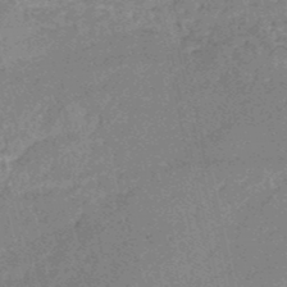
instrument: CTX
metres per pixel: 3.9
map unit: HNb
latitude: -50.9164
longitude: -41.2914
